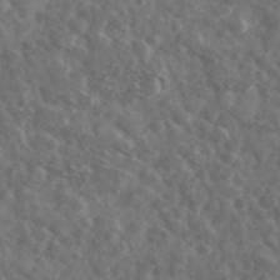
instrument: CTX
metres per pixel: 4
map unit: Ave
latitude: 38.4979
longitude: -106.7813
